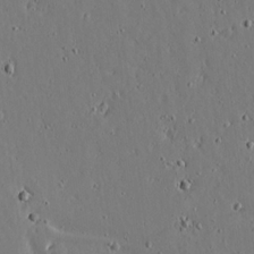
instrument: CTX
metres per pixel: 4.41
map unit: lAvf
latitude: 16.6302
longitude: -126.7624
